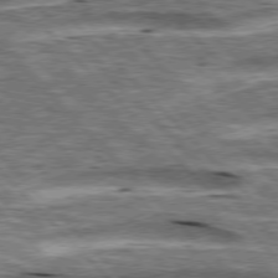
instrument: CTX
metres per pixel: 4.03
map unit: lApd
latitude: 76.5734
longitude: -58.2334
